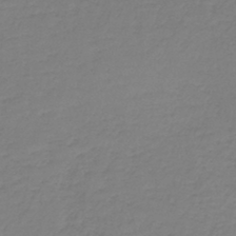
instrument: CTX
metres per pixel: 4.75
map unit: lHb
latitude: -42.4817
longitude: 62.5196
